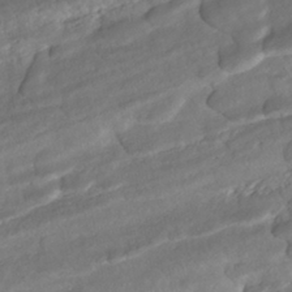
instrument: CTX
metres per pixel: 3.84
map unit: ANa
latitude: -41.9367
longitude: 108.8786
